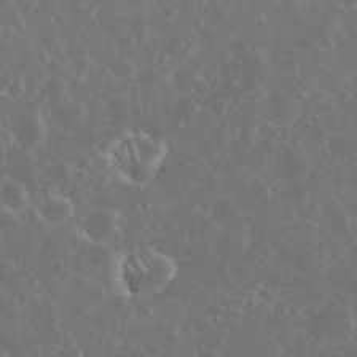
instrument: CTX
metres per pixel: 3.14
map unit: eHh
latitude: 34.2711
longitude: -60.9324
